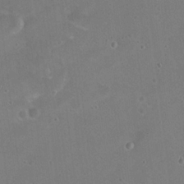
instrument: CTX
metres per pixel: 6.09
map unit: Nhu
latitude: 17.2537
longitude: -30.6680
